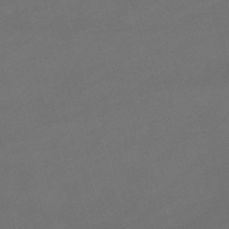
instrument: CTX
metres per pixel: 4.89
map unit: lHb
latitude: -47.0486
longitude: 63.2376
